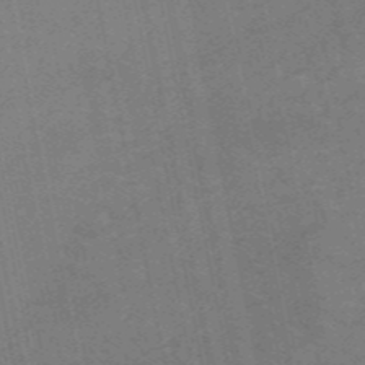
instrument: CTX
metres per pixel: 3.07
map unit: HNb
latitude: -54.3684
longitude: -45.3292
